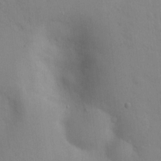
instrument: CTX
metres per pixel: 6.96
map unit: lAvf
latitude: 9.4615
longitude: 168.1983
